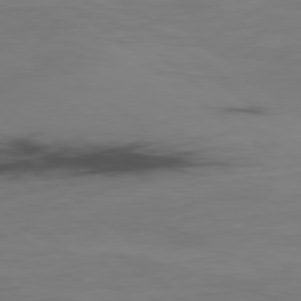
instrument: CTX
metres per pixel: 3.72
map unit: Ap
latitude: -80.1039
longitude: -68.3090
